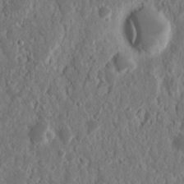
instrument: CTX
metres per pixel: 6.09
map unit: Nhu
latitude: 14.7625
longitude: -73.0837
